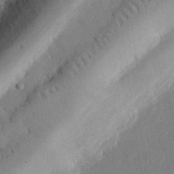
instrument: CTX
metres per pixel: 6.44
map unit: eHh
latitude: 27.5371
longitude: -80.8191
